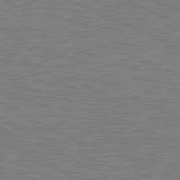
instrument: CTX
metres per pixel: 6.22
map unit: lApd
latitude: 81.1592
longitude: -171.1214
